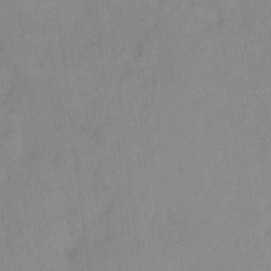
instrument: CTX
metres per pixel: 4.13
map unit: HNhu
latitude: 6.2900
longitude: -3.6694
